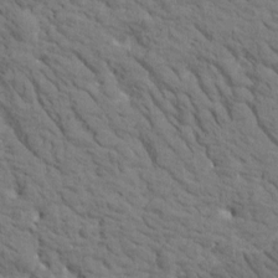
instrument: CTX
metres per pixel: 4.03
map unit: Htu
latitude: -2.0849
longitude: 174.2172
